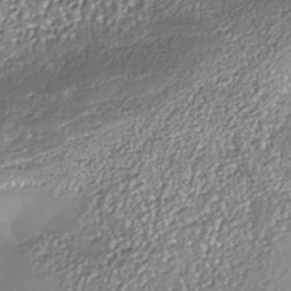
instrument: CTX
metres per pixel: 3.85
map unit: Nhe
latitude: -36.0661
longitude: -91.9717
